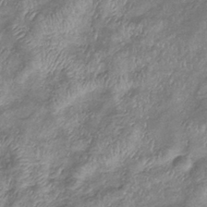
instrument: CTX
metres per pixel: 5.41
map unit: eHb
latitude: -37.5399
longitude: 76.1795
